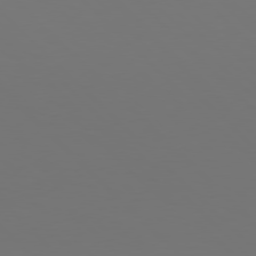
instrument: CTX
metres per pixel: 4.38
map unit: Hpe
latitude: 77.2348
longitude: -171.1970
